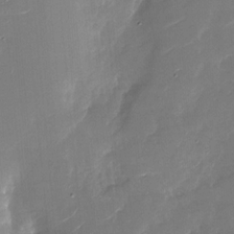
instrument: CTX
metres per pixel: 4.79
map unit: Nhu
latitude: -27.6532
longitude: -73.8962
